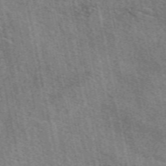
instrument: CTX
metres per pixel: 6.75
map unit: eAb
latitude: 50.6490
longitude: 113.5021
